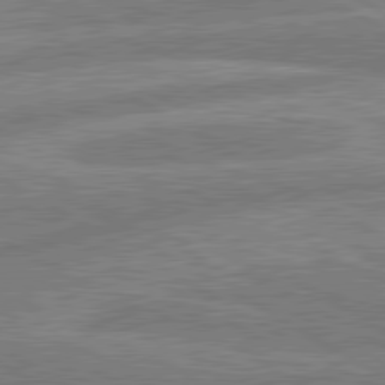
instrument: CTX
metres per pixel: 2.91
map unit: lApd
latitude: 80.5168
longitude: -170.6679
